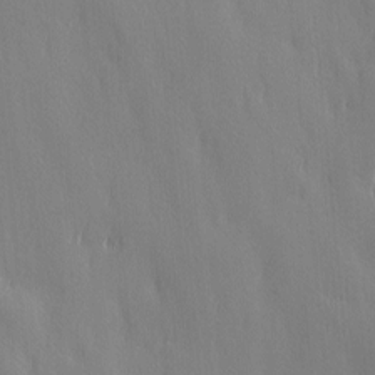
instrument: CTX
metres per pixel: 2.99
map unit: Ave
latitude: 12.8002
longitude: -105.1404
